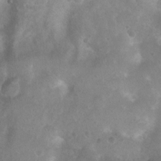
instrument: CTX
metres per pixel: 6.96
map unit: Ht
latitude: 3.1781
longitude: -25.1025
